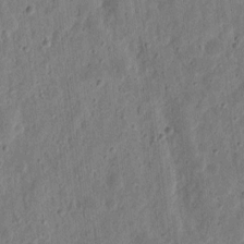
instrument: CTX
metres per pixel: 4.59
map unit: eHh
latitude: 11.0459
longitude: -73.5372
